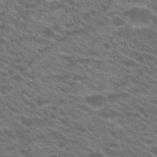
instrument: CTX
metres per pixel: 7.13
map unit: Hto
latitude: 22.3467
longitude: -37.5749
